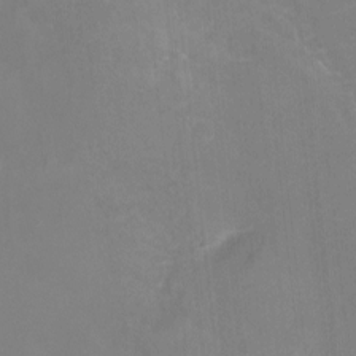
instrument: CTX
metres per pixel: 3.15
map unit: Ht
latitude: -11.7478
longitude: -47.0270
